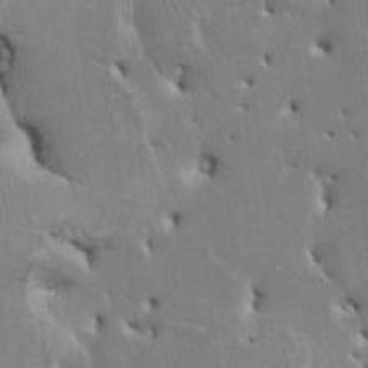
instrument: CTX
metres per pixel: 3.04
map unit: HNhu
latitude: 3.5182
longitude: -4.1200
